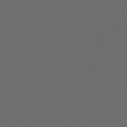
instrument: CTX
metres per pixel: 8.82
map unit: HNhu
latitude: -48.2551
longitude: 100.8408
